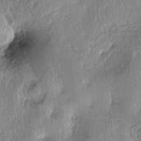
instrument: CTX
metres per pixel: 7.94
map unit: lAa
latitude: -4.6518
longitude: -125.6127
